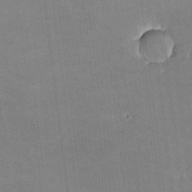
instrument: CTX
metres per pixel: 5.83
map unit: lHvf
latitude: -9.4076
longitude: -100.8758
